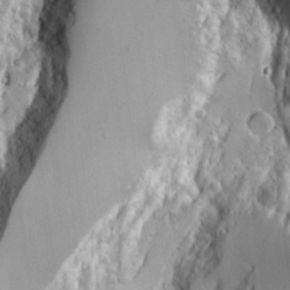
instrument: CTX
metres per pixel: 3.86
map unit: lAvf
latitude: 16.2900
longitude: -126.8002
